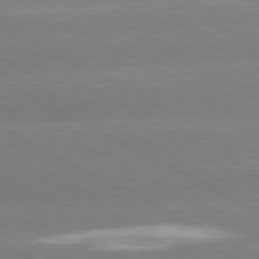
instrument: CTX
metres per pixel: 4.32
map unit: lApd
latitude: 80.6868
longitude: -147.9717
